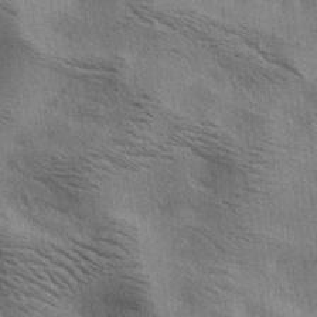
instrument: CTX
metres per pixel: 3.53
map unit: lAa
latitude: 18.9702
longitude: -139.6505
